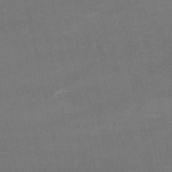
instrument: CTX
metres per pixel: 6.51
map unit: lHb
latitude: -47.9178
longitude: 70.3306
